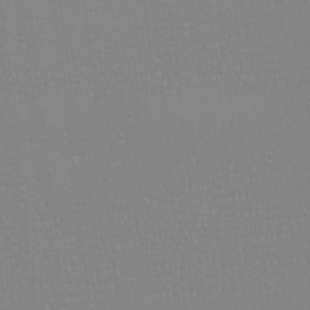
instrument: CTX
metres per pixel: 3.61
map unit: eHh
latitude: -6.3495
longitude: -83.4048
